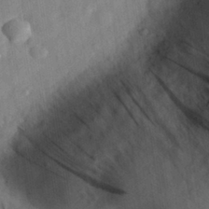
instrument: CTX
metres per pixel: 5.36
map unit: eHh
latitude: 29.9528
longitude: -74.9136
